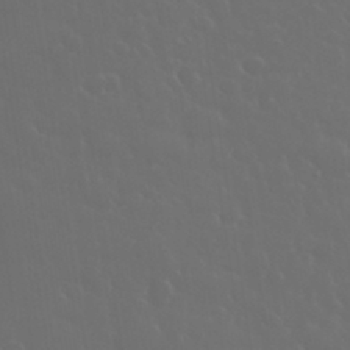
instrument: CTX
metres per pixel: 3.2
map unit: eHh
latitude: 33.3860
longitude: -60.8002
